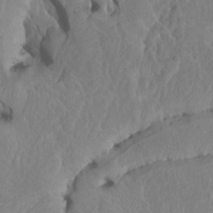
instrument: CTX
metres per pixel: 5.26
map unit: Htu
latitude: -6.7463
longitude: 145.0675
